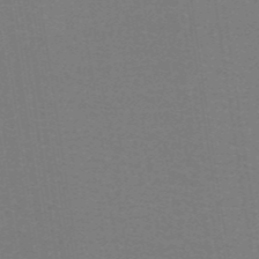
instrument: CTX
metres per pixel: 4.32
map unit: ANa
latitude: 44.4790
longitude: 28.0283
